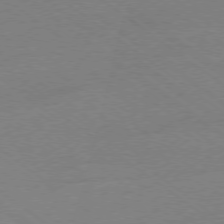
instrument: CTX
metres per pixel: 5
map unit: Ap
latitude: -78.3495
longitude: -94.9892
